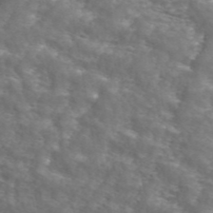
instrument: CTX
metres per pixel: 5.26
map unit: ANa
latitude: 44.5357
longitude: 28.6519
